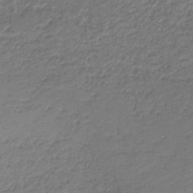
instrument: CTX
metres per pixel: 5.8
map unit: HNb
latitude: -39.5399
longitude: 50.2173
